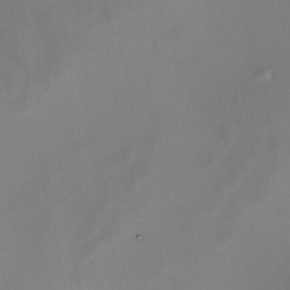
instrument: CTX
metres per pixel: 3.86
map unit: Nhe
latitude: -31.8611
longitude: -116.5546
